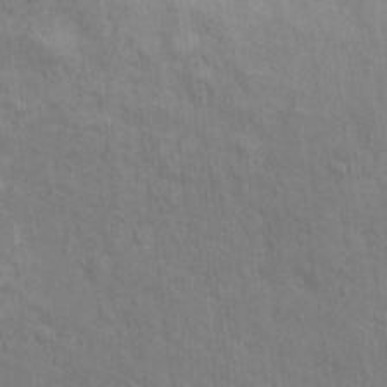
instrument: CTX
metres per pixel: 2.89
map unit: Ht
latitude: 9.9339
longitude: -39.5371
